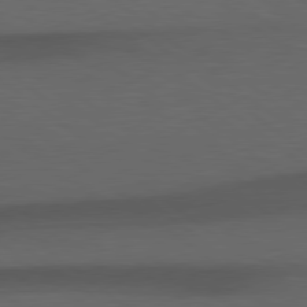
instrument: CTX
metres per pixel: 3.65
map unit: Hpe
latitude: 78.8191
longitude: -162.7813
